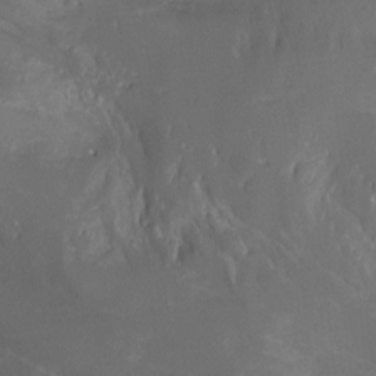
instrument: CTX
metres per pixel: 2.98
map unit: Nhu
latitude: -7.1053
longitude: -49.9339
